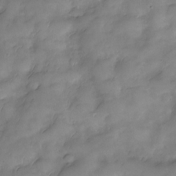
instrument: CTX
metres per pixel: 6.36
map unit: Nve
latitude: -27.0864
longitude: -149.2159
